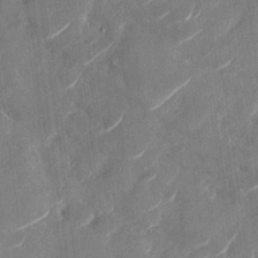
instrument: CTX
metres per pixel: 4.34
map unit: Nhu
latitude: -28.8786
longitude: -72.8191
